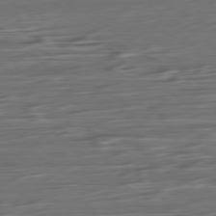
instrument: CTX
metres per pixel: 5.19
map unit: Ap
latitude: -79.9178
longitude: -57.4048
